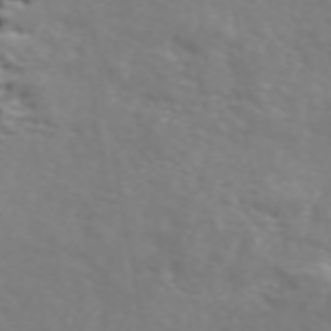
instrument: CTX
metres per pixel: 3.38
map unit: ANa
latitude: 45.8205
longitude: 27.9178
